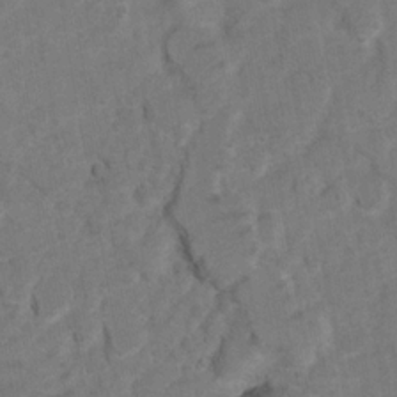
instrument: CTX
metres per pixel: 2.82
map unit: Hto
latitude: 8.4601
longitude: -35.6316
